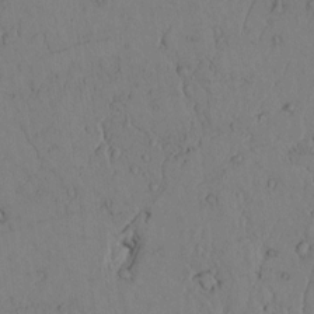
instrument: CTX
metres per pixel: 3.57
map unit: lAvf
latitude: 5.0458
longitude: 159.6721
